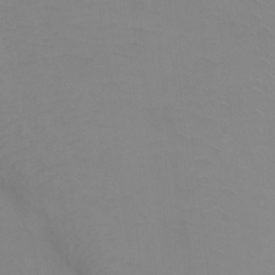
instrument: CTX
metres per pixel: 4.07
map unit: Ht
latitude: -0.1039
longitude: -32.8380
